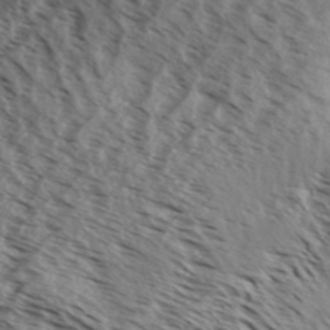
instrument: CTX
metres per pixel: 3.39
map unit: Aa
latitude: 32.3656
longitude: -139.4804
